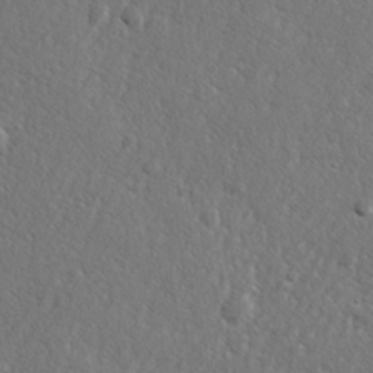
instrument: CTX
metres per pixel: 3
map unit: lHvf
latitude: 23.2348
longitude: 144.7652
